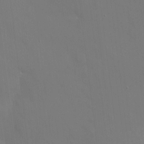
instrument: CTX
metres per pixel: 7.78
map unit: eHh
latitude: 5.1592
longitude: -69.1403
